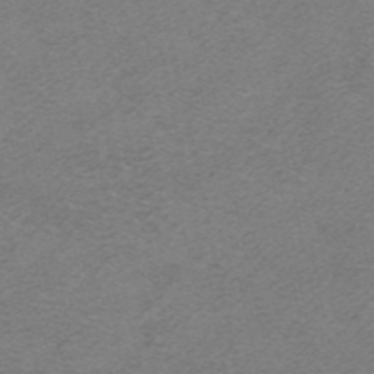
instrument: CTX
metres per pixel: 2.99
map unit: HNhu
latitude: -40.5951
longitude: 104.0283
